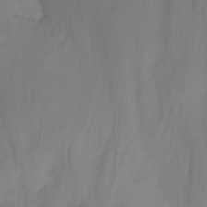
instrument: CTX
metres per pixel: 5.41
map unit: Nhu
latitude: -13.0864
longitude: -58.9703
